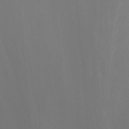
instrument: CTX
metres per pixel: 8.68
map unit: Nhu
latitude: -7.6722
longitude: -76.3467
